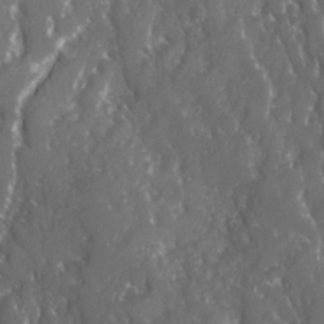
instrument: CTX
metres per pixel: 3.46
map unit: Ave
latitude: 15.9151
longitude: -131.1026
